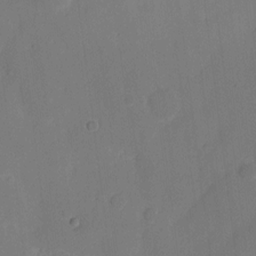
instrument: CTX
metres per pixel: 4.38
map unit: eHh
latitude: 6.1767
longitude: -66.4412
